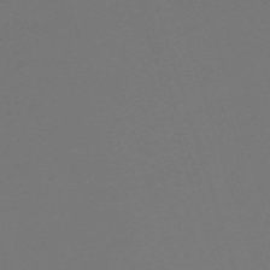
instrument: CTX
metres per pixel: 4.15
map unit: eHh
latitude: -63.3131
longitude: 52.8785
